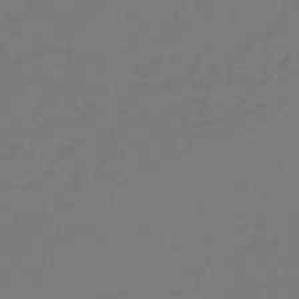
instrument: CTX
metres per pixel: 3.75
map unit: lHb
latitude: -43.0297
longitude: 62.5951
